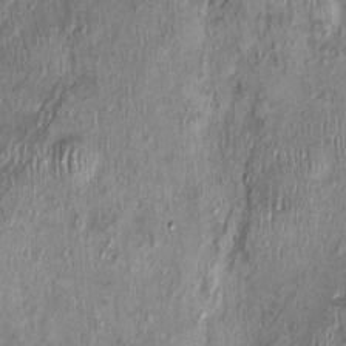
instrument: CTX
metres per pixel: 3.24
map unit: Nhu
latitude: -0.1984
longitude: -14.9703
